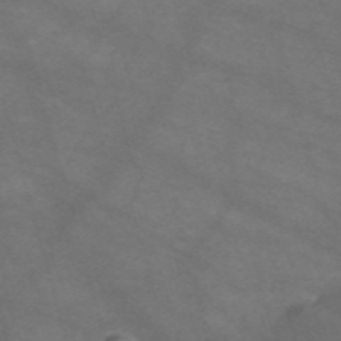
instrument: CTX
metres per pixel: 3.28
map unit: Nve
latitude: -59.4265
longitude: 59.1053
